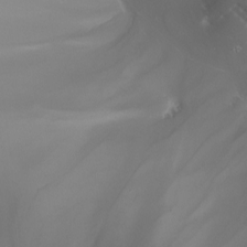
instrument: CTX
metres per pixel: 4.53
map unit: Nhu
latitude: -6.6140
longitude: -91.2915
